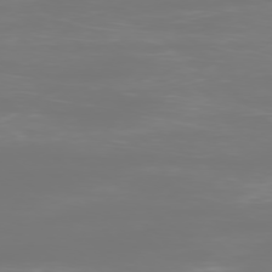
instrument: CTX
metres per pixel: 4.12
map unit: Ap
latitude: -78.4440
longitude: -97.7638
